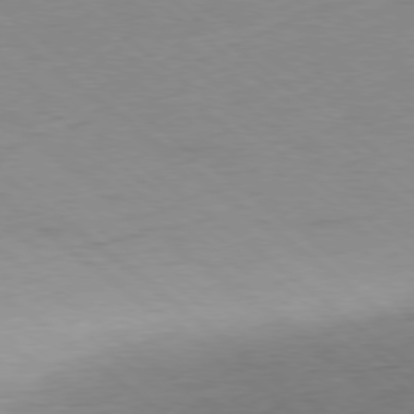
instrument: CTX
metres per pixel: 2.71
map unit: Ap
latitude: -78.9541
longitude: -56.7435
